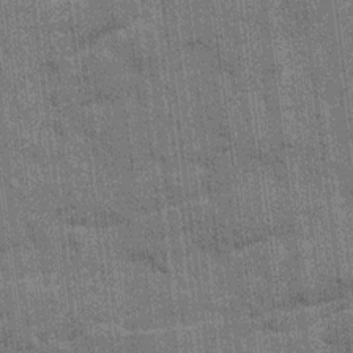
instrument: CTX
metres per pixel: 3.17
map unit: Ave
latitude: 20.1578
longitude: -129.8394
